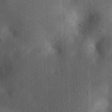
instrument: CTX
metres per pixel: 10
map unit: eHh
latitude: 25.9906
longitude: -65.3293
